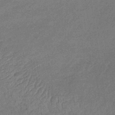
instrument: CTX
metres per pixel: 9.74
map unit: lHb
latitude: -35.8800
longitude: 68.6896
